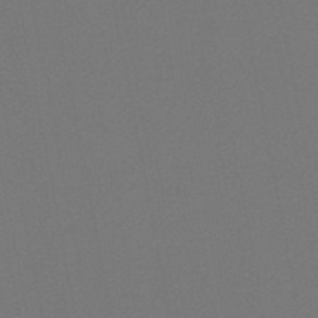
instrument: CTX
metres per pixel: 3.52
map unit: lHb
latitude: -47.7288
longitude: 68.8974
